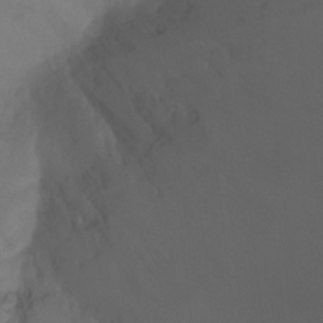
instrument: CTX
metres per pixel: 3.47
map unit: Ht
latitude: -7.6722
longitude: -32.0444
